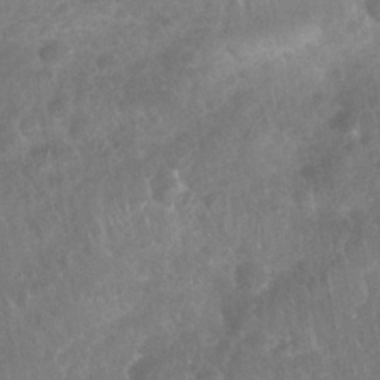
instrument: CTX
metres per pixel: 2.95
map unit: Nhu
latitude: 27.7072
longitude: -63.9339
